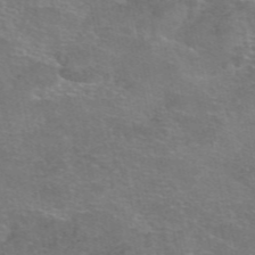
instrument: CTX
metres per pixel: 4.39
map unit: eAb
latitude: 47.8395
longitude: 105.9367
